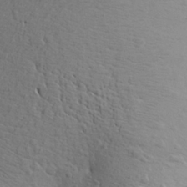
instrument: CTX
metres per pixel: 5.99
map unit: Aa
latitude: 26.8002
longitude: -144.2900
